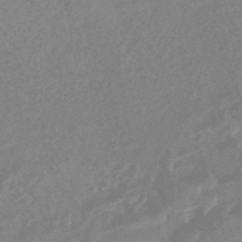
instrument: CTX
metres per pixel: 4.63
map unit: HNhu
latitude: -44.2173
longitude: 91.1998
